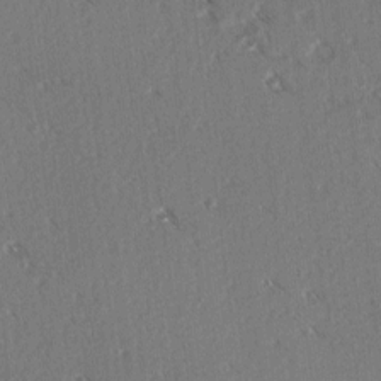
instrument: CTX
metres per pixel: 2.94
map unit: lAvf
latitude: 3.9528
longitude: -105.3104
